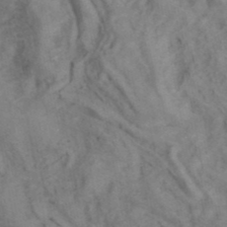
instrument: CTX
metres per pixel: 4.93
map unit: ANa
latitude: 41.2915
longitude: 15.1053
